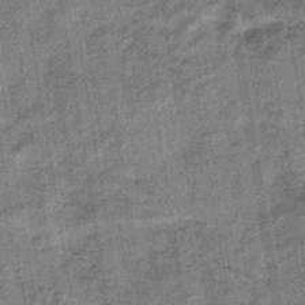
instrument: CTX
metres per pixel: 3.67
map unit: lHb
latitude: -38.5573
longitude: 64.2929
